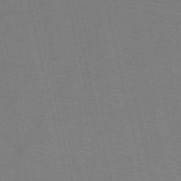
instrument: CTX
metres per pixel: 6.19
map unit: HNb
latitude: -53.6344
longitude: -46.0255
